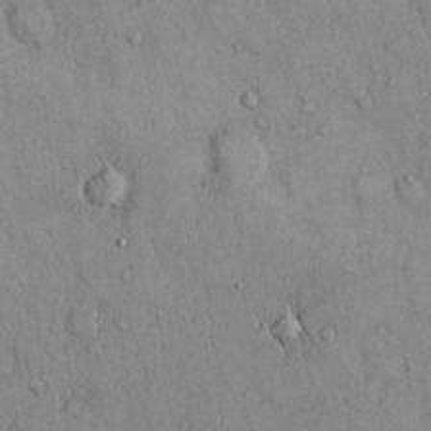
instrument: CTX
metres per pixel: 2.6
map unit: Hto
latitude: 12.5924
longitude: -58.2712
